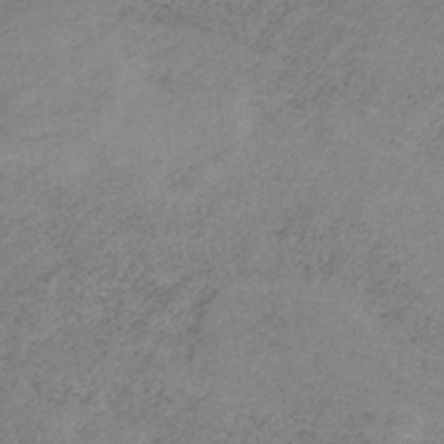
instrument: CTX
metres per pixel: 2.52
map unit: HNb
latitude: -32.8975
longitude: 58.8407
